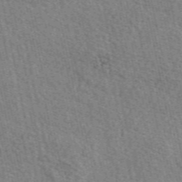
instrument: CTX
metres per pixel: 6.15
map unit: eAb
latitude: 50.5356
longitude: 114.2928
